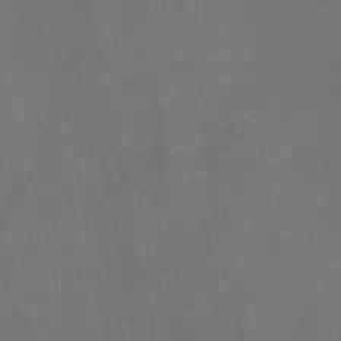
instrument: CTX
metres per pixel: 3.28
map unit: eHb
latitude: -39.4266
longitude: 76.8975
